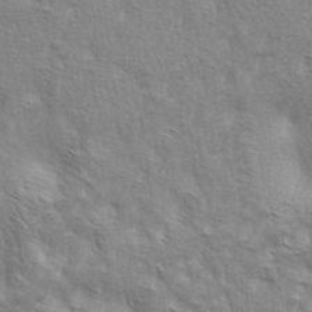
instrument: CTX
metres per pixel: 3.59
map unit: lAa
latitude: -4.3684
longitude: -121.7828
